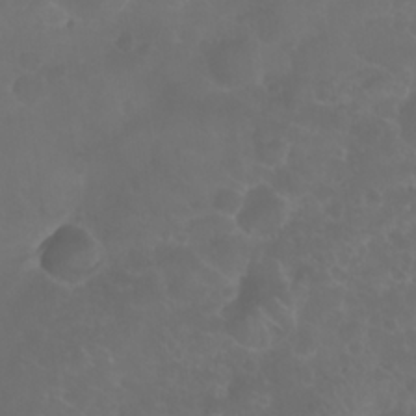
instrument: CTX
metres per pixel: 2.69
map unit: Nhu
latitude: 24.8380
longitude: -62.8947
